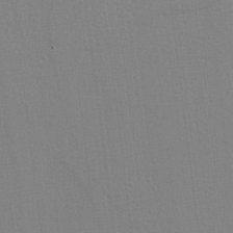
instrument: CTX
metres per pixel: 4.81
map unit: eHh
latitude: -3.7477
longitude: -86.0633
